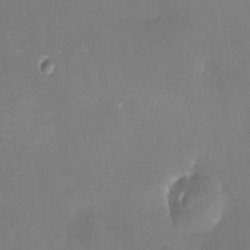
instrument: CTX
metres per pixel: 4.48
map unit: HNhu
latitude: 6.6301
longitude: 5.3131
